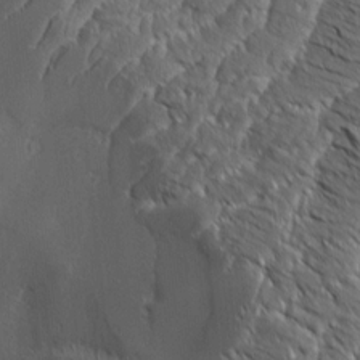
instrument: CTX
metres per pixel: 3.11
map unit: Aa
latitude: 8.4979
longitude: -132.5168
